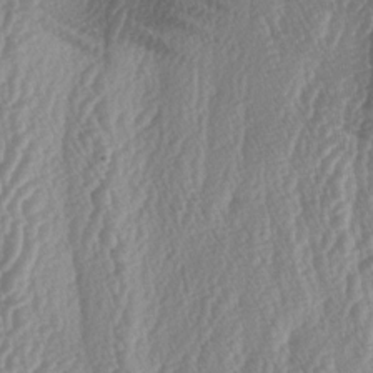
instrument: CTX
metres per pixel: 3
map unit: lAa
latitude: -5.5399
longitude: -129.6694
